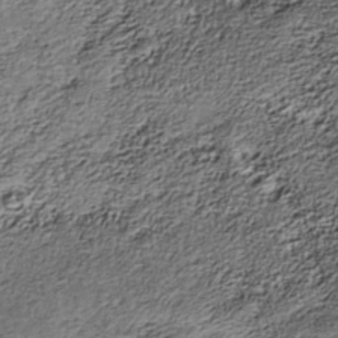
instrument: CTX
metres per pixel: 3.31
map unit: Nhe
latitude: -39.1431
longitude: -117.2537
